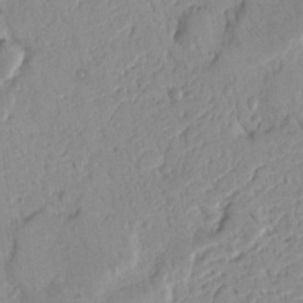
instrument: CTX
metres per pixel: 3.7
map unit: Nhu
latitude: 15.6883
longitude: -78.8569
